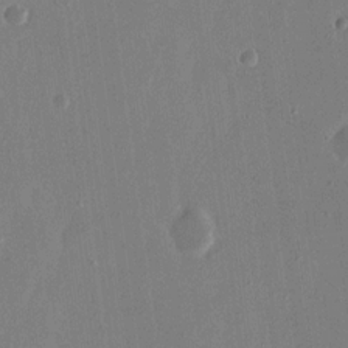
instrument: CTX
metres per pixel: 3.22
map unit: eHh
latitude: 15.1404
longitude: -70.2900
